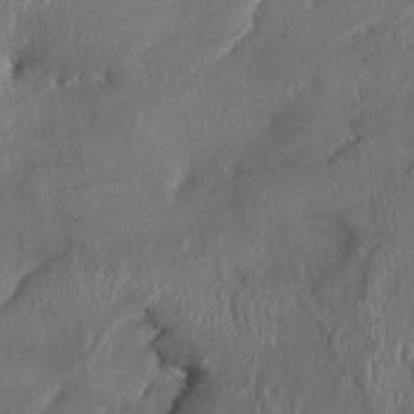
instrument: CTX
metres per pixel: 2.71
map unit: HNhu
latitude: 3.9906
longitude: -5.8961
